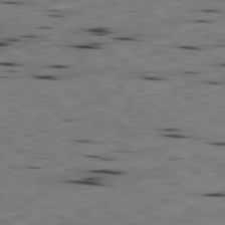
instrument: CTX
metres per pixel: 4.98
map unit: Ap
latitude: -80.0283
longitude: -101.6127
